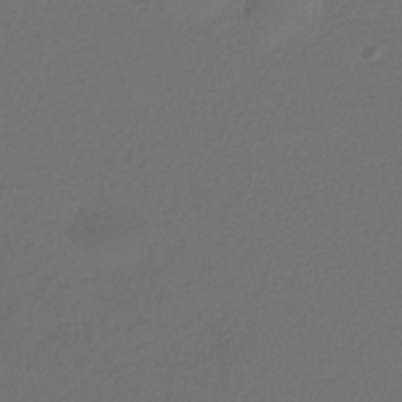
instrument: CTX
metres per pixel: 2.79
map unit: HNhu
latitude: -42.2739
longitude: 95.4832
